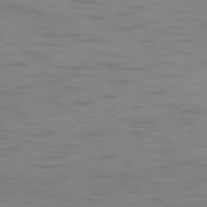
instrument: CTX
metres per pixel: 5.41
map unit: Ap
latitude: -78.0283
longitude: -94.8002
